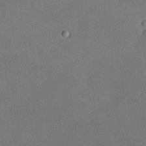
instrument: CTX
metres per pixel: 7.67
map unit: Nhu
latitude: 0.2144
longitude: -77.0836
